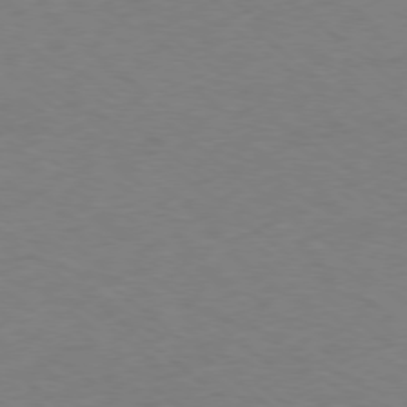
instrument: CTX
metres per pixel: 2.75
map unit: Ap
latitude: -77.9556
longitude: -76.0822
